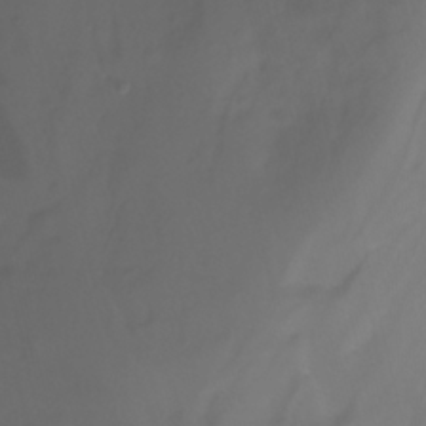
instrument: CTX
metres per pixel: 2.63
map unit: Nhu
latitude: -11.6533
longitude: -64.9703
